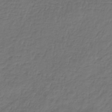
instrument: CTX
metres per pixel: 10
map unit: lHb
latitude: -38.5007
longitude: 62.0283
